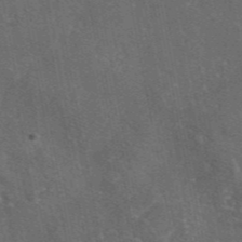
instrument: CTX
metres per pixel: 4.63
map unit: eAb
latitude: 46.1200
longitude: 108.6329
